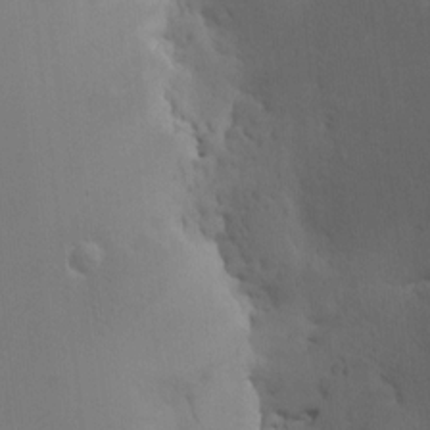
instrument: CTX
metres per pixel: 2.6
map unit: HNhu
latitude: 6.8380
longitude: 4.1039
